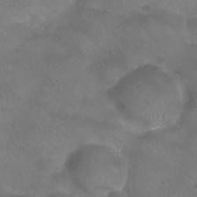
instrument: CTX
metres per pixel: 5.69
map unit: Nhu
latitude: 24.7057
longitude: -53.2348
